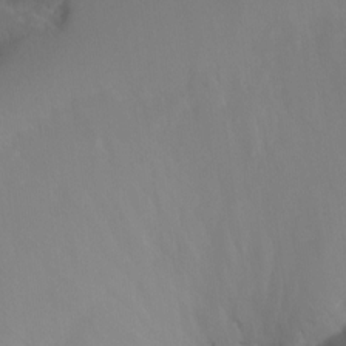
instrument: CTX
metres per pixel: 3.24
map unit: Aa
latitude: -13.2943
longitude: -67.8016
